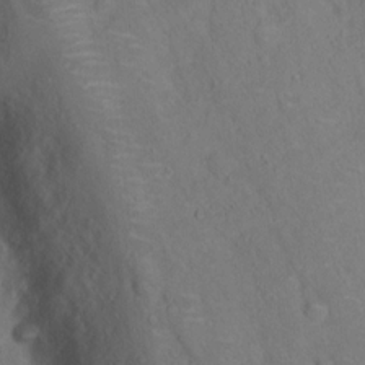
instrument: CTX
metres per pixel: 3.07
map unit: Nhu
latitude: 14.8002
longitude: -36.3845
